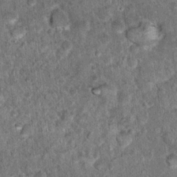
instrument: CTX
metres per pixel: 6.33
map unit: Hto
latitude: 15.0081
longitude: -34.7246
